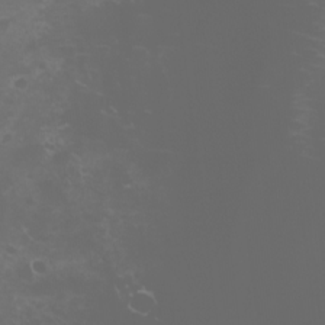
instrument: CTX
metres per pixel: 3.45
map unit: Nhu
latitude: -9.7855
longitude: -70.2333
